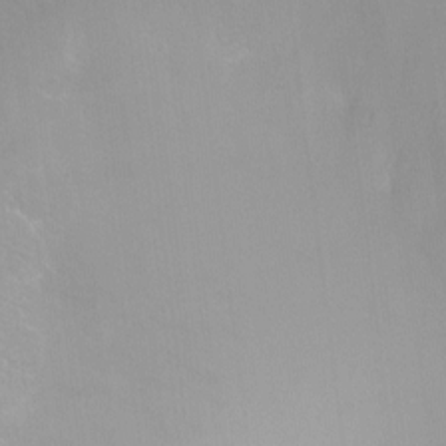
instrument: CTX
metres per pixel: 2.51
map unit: Ht
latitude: -6.1794
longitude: -29.1781
